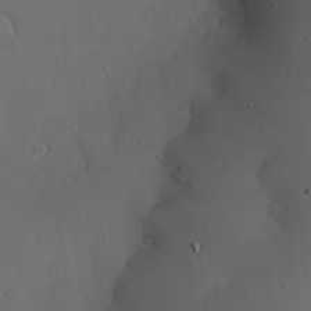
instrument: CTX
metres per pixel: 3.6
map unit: eHh
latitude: 23.5560
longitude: -91.4615
